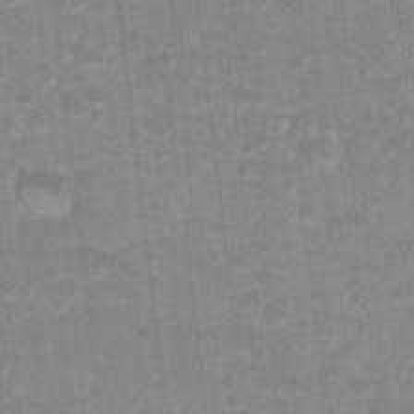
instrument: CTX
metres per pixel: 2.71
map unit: Hto
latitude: 16.7624
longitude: -35.0080
